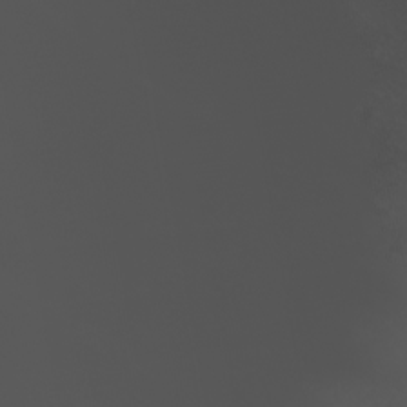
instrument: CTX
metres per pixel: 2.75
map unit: Nhu
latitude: -8.3495
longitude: -84.4412
